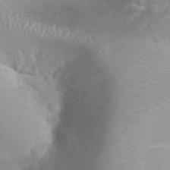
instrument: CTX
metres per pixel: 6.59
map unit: eHh
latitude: 32.3089
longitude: -63.2348
